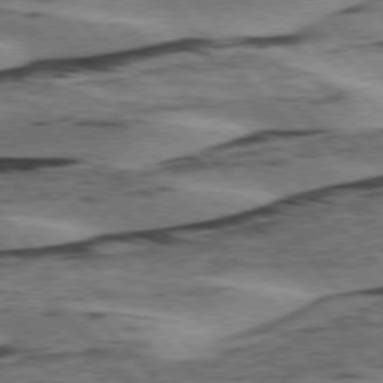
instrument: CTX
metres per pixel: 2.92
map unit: lApd
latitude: 75.8583
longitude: -78.0444
